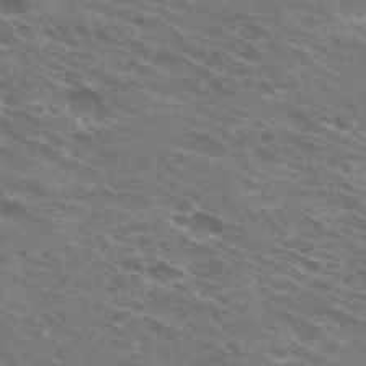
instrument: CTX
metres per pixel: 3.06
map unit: Hto
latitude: 31.9717
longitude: -43.2159
